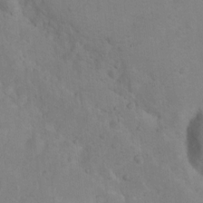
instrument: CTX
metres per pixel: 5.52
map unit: Nhu
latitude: 8.9325
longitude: -22.5168
